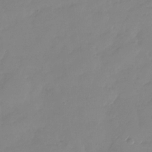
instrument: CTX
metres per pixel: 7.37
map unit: Nhu
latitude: -28.1795
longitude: -61.4804
